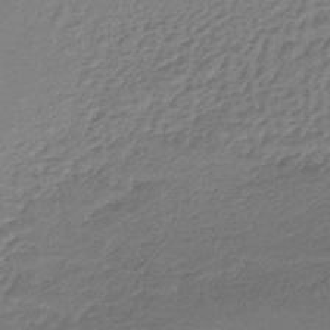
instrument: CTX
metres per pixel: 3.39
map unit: lHb
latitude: -43.8989
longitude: 66.6707
